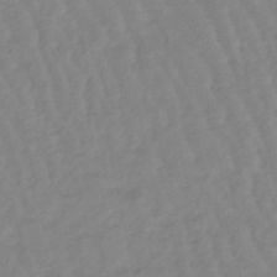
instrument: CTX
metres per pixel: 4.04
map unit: lHb
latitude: -48.3873
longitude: 77.1809
